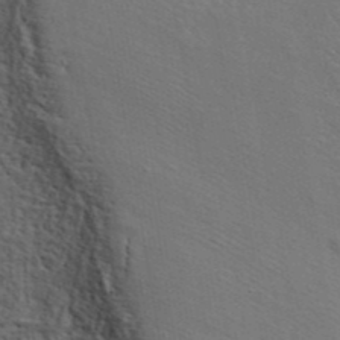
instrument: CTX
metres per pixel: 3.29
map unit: ANa
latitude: 41.4048
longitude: 29.5777
